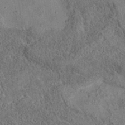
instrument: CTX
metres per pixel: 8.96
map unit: eAb
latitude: 36.3656
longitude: 112.0850
